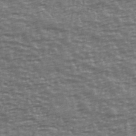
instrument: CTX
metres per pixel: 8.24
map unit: Ave
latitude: 40.5545
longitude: -114.2711
